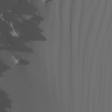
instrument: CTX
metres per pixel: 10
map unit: Nhu
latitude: -6.9352
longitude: -95.8017
